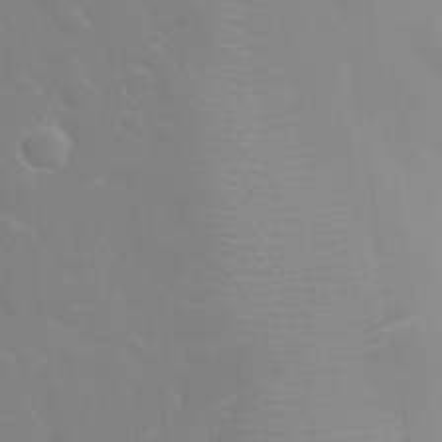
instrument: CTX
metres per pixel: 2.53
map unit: eHh
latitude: 32.8380
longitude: -60.6490
